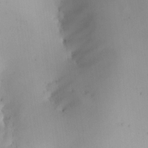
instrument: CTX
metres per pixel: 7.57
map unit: HNhu
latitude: 8.2712
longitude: 8.4251
